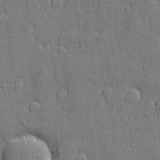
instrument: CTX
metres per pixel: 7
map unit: eHh
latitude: 5.5938
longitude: -75.3860
